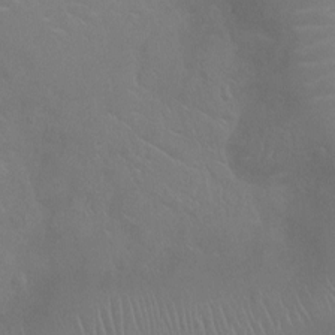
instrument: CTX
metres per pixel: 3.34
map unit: Ht
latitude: -4.1228
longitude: -18.0822
